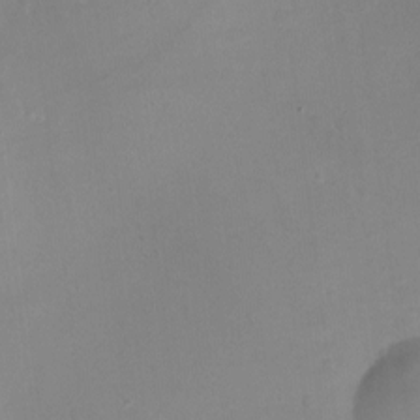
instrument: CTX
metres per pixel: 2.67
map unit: Nhu
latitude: -17.3321
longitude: -48.2711
